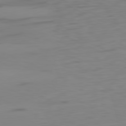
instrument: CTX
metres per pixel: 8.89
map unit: Ap
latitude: -81.3699
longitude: -60.7246
